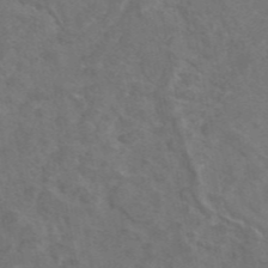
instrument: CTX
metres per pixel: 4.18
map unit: eAb
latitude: 46.5735
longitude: 110.1794
